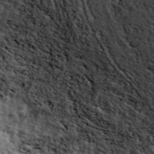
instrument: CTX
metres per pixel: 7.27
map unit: ANa
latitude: 44.7624
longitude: 45.0109
